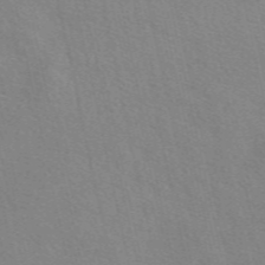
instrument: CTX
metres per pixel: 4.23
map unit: eAb
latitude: 50.0822
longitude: 120.3306
